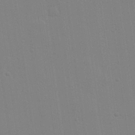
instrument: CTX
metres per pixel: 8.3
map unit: Hve
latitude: 26.4412
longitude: -92.7624
